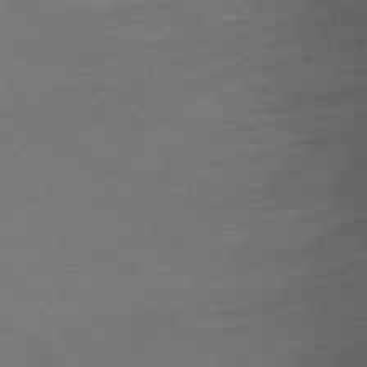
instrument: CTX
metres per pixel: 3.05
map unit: Ap
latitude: -77.4265
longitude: -94.4412
